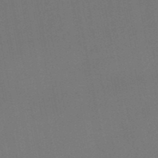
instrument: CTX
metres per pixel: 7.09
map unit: lHb
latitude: -50.5574
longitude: 81.5588
